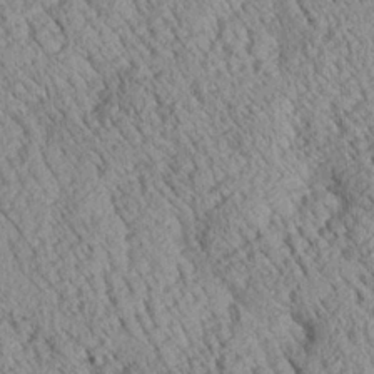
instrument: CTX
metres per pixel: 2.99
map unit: Aa
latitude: 24.9702
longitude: -134.4790
